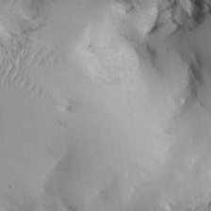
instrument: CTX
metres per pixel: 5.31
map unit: Aa
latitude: 25.8583
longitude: -127.3293
